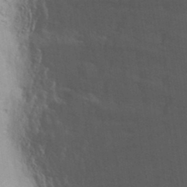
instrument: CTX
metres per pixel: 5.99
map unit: eAb
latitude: 34.9135
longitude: 111.4832
